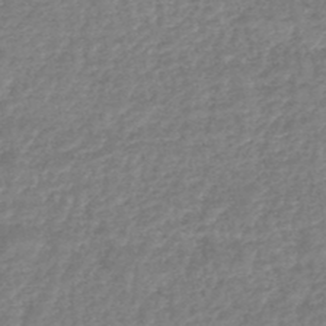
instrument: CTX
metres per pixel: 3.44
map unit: HNhu
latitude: -48.1795
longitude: 96.8408
